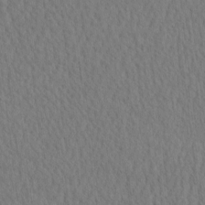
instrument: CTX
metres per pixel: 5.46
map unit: eHh
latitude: -2.8785
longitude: 15.4833
